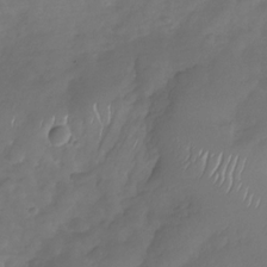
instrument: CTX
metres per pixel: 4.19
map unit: Nhu
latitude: -30.1417
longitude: -63.5371
